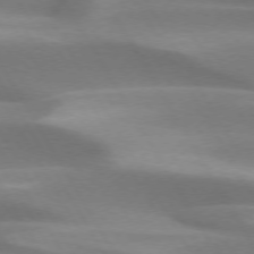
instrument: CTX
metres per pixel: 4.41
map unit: lApd
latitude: 73.4994
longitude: -52.8758
